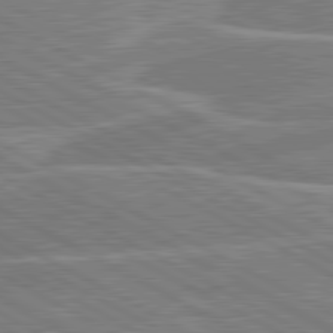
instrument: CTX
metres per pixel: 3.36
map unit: lApd
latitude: 80.9892
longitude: 124.0472
